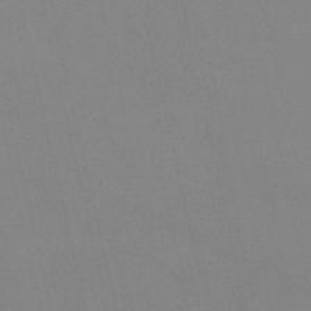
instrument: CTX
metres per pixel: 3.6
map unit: HNb
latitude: -53.1431
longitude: -50.1766
